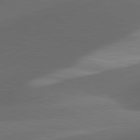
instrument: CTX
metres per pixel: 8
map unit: lApd
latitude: 81.3859
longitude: 133.6911
